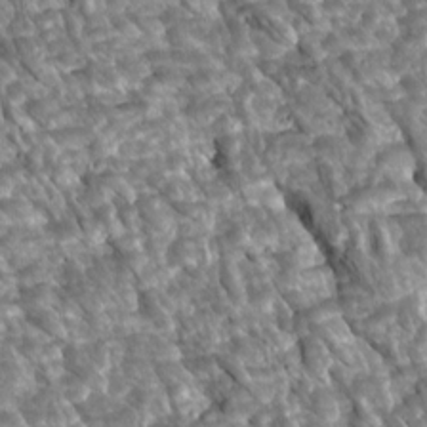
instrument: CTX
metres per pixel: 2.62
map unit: Htu
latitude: 2.4412
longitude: 142.3306
